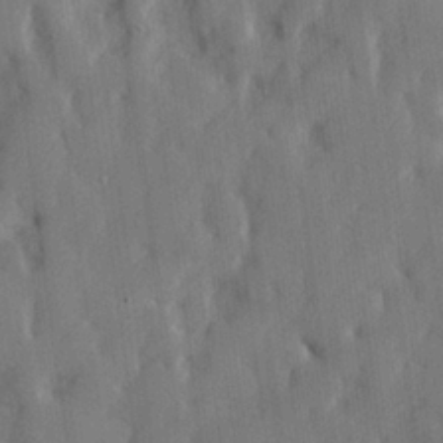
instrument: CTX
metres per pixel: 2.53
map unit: lHvf
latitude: 23.7072
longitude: 142.9919
